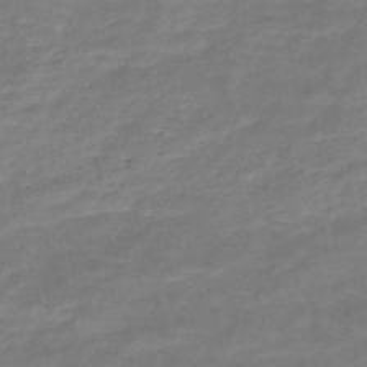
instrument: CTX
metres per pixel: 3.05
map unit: HNb
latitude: -48.9353
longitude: -39.2726
